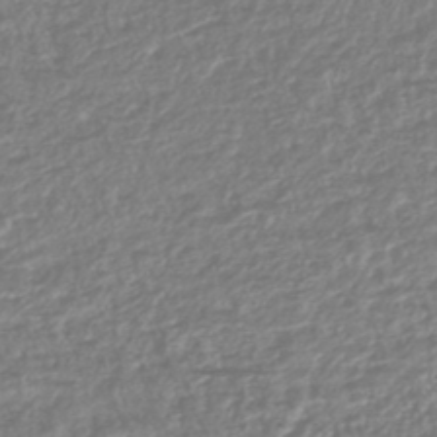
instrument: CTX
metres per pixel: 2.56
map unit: lHb
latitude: -43.1242
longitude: 70.9164
